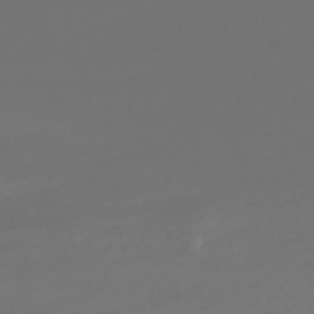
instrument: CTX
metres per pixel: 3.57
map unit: HNhu
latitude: -46.5573
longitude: 105.3131
